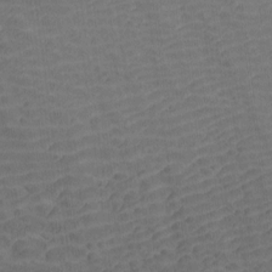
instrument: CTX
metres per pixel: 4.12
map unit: Htu
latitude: -7.9367
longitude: -66.4790
